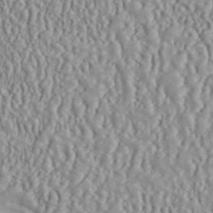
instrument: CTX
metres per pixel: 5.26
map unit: ANa
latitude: 45.4238
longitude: 36.8786
